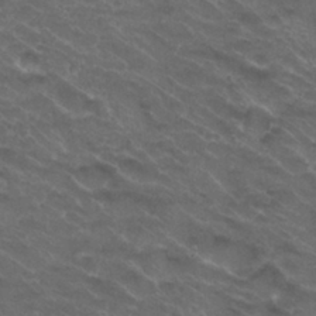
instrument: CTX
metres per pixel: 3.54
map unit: Nhu
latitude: 29.7072
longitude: -49.2915
